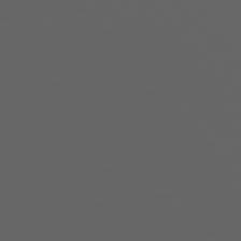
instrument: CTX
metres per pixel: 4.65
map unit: Hpe
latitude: 77.1403
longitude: -166.4223
